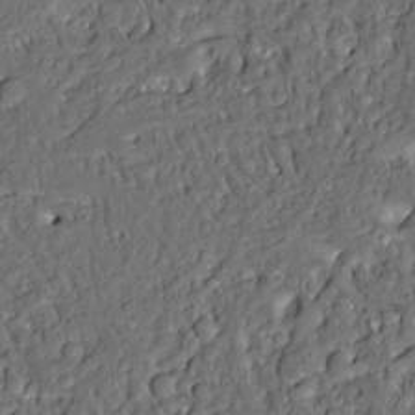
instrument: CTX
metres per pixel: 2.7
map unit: Aa
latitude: 13.3860
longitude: -139.8583
